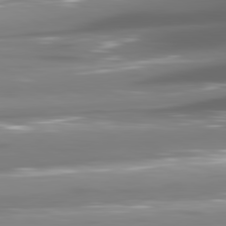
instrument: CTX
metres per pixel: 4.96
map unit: lApd
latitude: 80.8002
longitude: -145.2537
